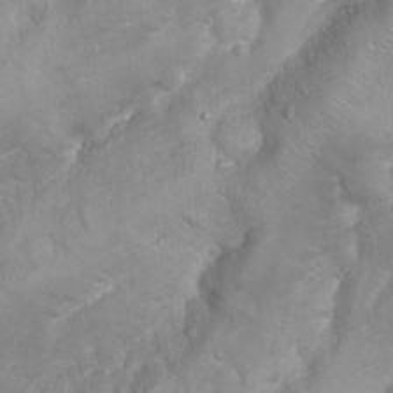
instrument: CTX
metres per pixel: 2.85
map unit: Nhu
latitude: 24.1577
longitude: -59.8017
